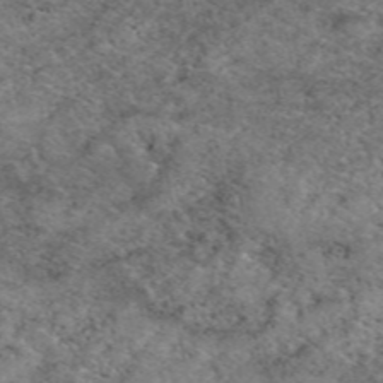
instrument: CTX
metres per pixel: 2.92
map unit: eAb
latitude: 49.8394
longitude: 113.0864
